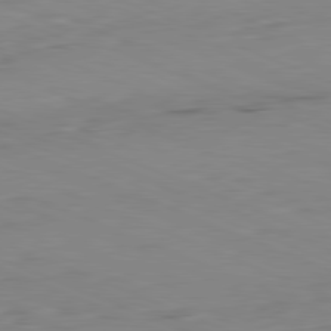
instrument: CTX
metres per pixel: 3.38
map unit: Ap
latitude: -82.0283
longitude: -68.4601
